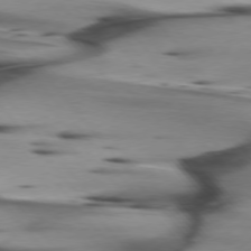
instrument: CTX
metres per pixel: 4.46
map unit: lApd
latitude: 75.5560
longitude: -65.9717
